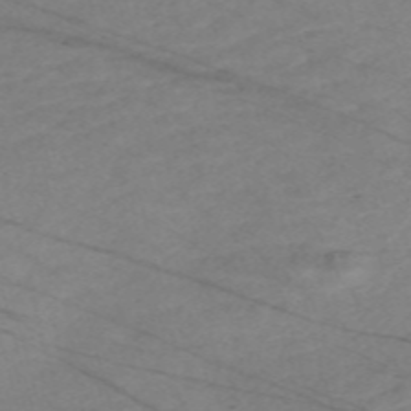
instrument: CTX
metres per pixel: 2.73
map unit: Nve
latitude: -58.7652
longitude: 61.2943
